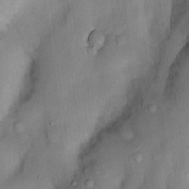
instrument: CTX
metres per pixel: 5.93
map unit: Nhu
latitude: 5.5182
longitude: -24.1199
